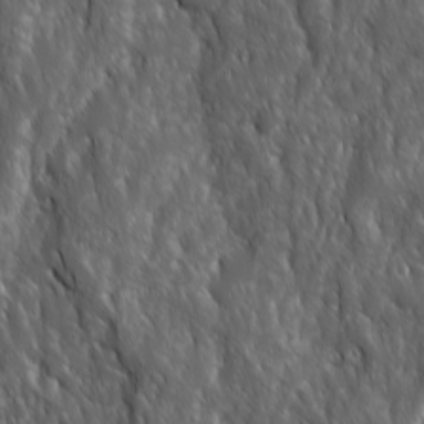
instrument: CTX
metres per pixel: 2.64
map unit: Ave
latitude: 15.7828
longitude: -132.7246
